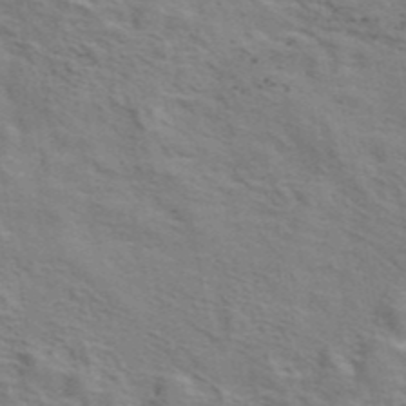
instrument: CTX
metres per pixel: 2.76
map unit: eAb
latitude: 43.2348
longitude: 107.8045
